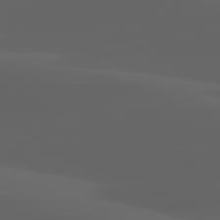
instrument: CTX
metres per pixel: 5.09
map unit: lApd
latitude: 80.1956
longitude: -93.4993
